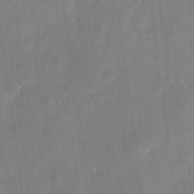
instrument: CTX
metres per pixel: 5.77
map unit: eHh
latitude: 9.7261
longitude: -70.7246
